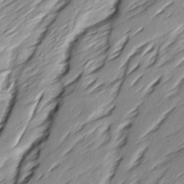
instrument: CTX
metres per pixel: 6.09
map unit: Ave
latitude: 15.5938
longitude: -137.0648
